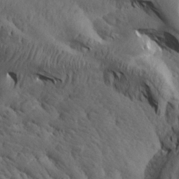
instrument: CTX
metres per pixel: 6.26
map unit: Aa
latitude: 26.7624
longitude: -142.5546
